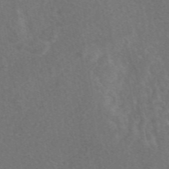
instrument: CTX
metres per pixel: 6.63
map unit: eAb
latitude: 48.1011
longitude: 119.1242
